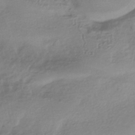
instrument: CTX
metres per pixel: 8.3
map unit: HNhu
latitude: -44.3117
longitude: 97.0298
